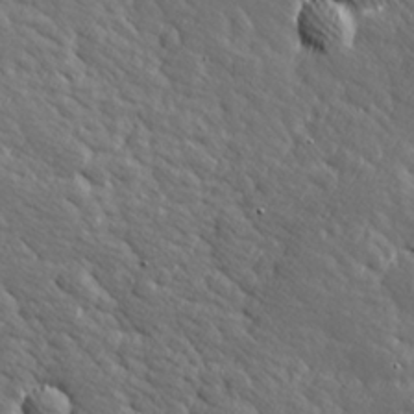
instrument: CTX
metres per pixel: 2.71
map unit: Hve
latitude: 26.4223
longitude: 144.1417
